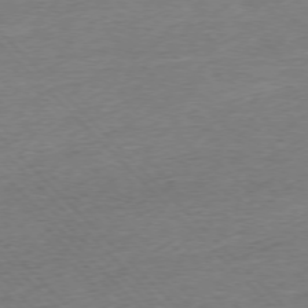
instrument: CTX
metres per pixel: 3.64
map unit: Ap
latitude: -76.6330
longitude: -97.5938
